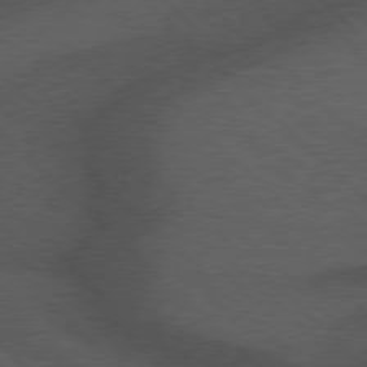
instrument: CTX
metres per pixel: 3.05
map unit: Hpe
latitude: 77.3481
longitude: -153.5560
